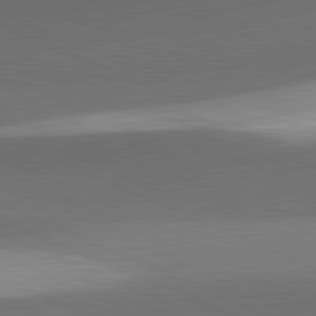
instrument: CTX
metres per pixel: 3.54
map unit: lApd
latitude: 81.7827
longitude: 138.6708
